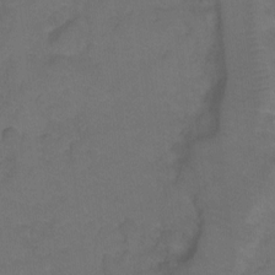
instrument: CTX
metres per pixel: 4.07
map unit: Hto
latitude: 3.6883
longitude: -32.4979
